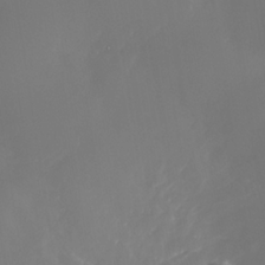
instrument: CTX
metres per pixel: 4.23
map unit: Nhe
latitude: -35.7100
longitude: -92.9324
